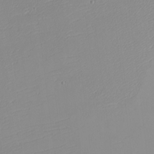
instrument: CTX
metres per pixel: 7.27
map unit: eHh
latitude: -5.8422
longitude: -86.9136
